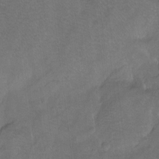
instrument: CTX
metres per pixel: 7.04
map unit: Ht
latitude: -7.5777
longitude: -36.9514
